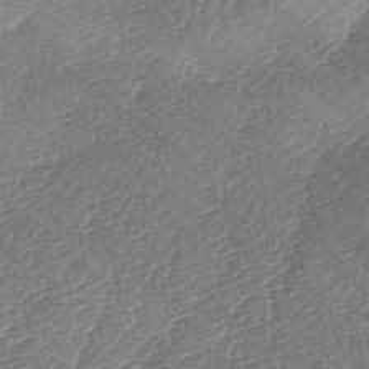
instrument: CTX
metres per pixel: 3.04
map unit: lAa
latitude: -2.9163
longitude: -128.9136
